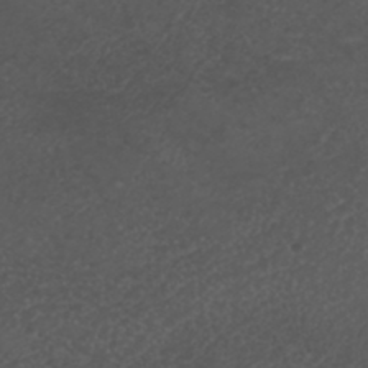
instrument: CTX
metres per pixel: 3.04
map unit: ANa
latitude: 36.2901
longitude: 14.4629
